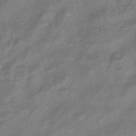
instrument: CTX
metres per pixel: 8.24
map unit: eHb
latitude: -43.3509
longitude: 84.5384
